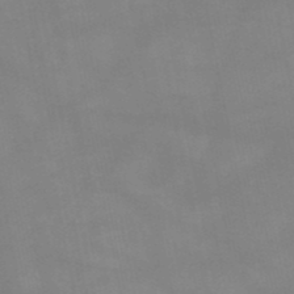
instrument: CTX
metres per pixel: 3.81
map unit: HNb
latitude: -48.9731
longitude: -40.6112
